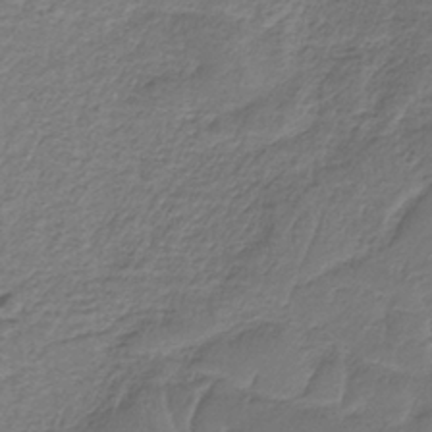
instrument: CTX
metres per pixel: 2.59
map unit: HNb
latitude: -34.1606
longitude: 60.6896
